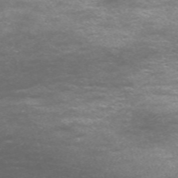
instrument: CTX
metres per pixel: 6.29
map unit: Nve
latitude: -59.0864
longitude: 57.3509
